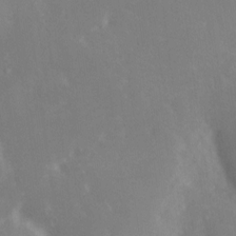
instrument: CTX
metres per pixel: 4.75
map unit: Nhe
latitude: -26.9730
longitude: -109.5560
